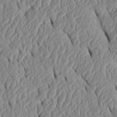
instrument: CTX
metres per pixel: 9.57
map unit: Htu
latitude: 1.8583
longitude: 149.4266
